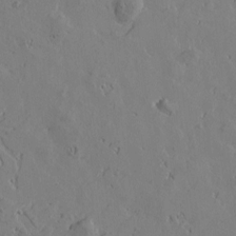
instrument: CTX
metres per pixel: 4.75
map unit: Htu
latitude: -3.7855
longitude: -177.0080
